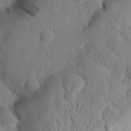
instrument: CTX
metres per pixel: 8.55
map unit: eHh
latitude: 29.3293
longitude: -81.0080
